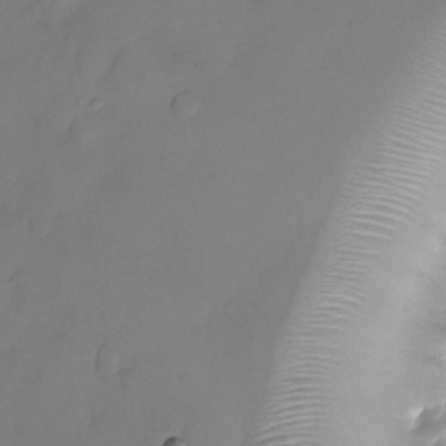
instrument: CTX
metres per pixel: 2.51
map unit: Nhu
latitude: -25.4832
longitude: -69.6694
